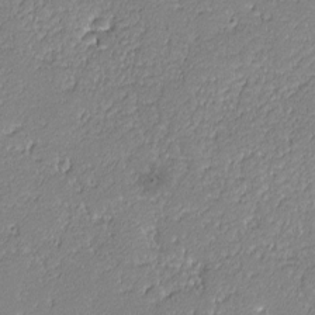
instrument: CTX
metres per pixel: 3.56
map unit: lHvf
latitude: -12.6708
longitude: -103.6505
